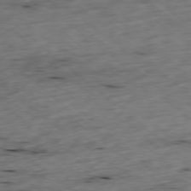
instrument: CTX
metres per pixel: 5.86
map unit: Ap
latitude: -78.5951
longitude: -91.6505
